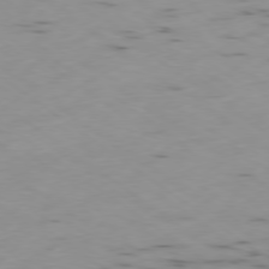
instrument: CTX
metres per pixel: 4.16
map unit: Ap
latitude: -79.1242
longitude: -72.9703
